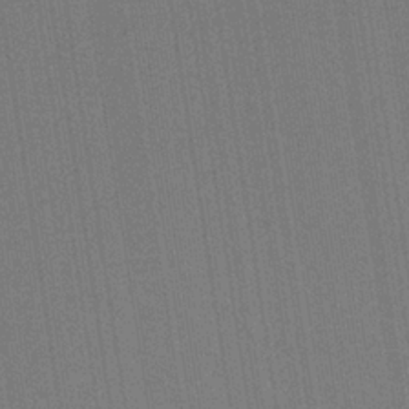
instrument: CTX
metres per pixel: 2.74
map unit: HNb
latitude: -35.5777
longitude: 54.8030
